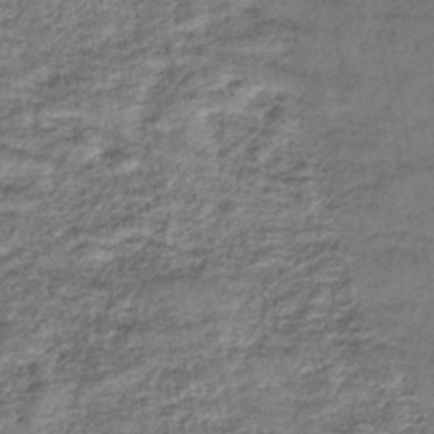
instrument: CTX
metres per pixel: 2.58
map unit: lHb
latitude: -42.4628
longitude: 79.5588
